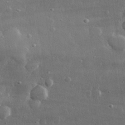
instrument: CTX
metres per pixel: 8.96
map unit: lHvf
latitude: 31.2726
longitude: -90.5357
